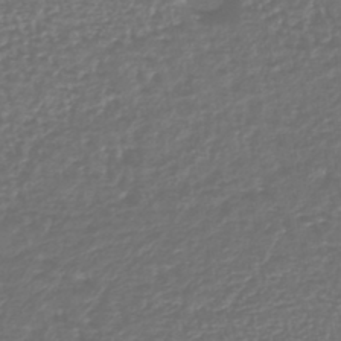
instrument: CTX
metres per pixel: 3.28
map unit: lHb
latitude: -41.5966
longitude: 72.3684
